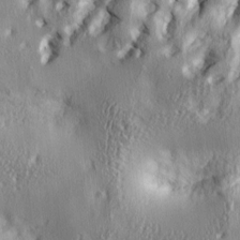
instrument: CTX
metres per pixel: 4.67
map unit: lAa
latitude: 4.2522
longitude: -112.5168
